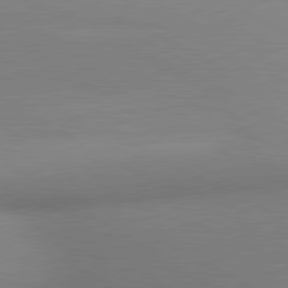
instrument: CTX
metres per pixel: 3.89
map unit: lApd
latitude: 80.6490
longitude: 134.3495
